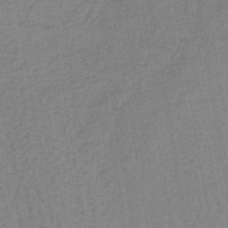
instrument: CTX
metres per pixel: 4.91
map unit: lHb
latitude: -40.9919
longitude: 60.9164
